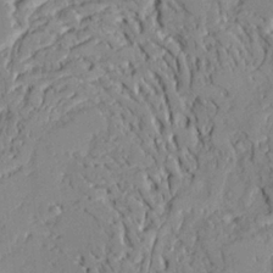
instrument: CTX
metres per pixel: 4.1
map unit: Ave
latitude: 22.3845
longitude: -128.7813
